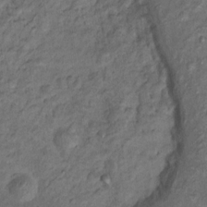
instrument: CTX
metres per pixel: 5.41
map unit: Nhu
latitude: 11.2159
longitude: -27.4238
